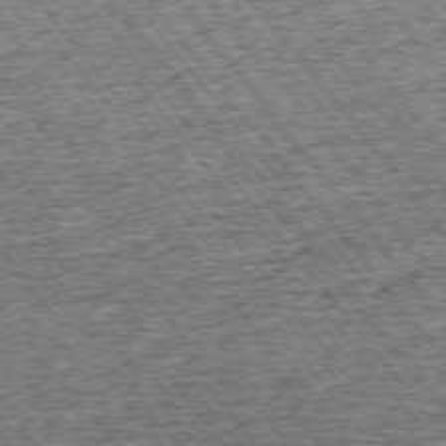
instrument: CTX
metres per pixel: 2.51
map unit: Ap
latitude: -75.1054
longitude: -91.7450
